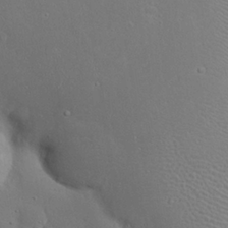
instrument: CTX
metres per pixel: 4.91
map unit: Nhu
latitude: 23.7072
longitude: -72.5546
